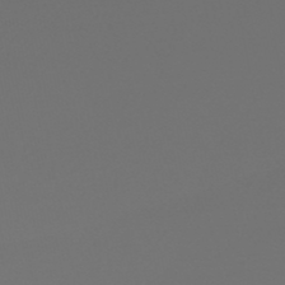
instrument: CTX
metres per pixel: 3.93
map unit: HNhu
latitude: -48.4062
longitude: 100.8785
